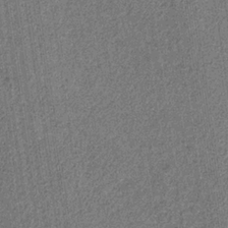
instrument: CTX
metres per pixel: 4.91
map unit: HNb
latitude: -32.1984
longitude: 58.1227
